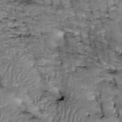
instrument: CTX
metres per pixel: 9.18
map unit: Htu
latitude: -2.0472
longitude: 150.1983
